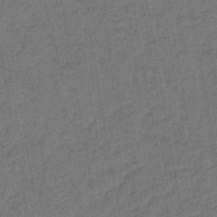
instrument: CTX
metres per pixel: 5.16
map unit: lHb
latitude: -43.2753
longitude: 61.1431
